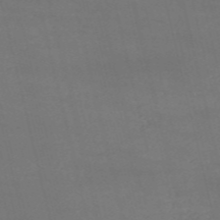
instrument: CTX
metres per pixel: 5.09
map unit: HNb
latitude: -54.5763
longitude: -37.3104
